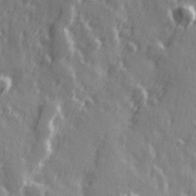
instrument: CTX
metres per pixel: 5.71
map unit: Hve
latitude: 26.4412
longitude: 146.5951
